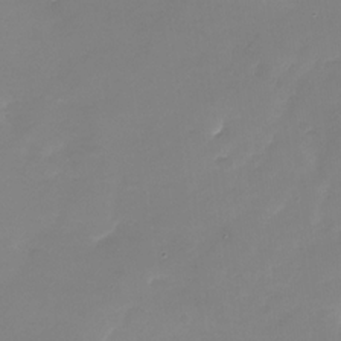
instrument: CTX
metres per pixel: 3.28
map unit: Nhu
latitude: -28.7274
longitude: -67.7638
